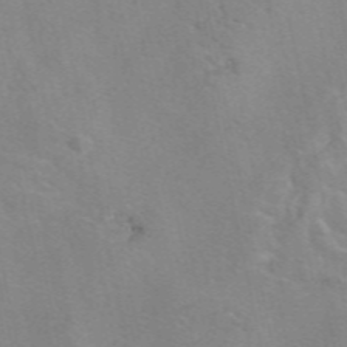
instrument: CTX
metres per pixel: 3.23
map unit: eAb
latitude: 49.5938
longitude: 104.4629
